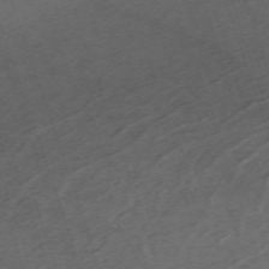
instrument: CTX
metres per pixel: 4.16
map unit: Nhu
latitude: -67.7100
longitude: 40.2361
